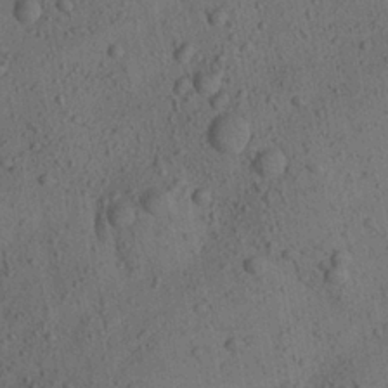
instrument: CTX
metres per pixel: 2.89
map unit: Aa
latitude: 22.7624
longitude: -143.0270
